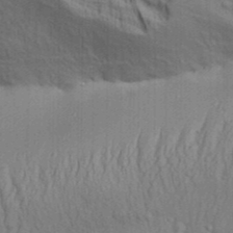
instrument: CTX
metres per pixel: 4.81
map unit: Aa
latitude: 31.7261
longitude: -135.4048
